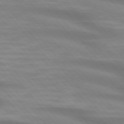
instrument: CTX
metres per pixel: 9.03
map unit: lApd
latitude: 74.4601
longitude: -60.5545
